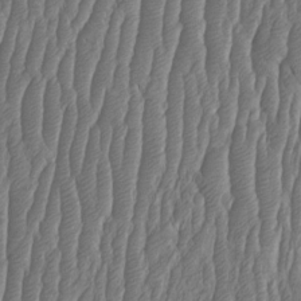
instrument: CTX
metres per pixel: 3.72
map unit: HNhu
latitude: -1.2187
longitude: 13.5588
